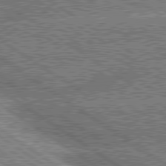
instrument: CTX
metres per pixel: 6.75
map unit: lApd
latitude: 80.1011
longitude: -151.0647
